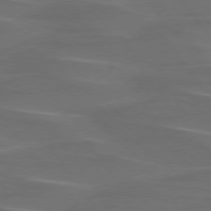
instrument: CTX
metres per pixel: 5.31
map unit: lApd
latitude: 75.8772
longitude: -79.7828
